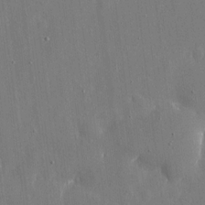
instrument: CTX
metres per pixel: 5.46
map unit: eHh
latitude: 10.1389
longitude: -69.7639
